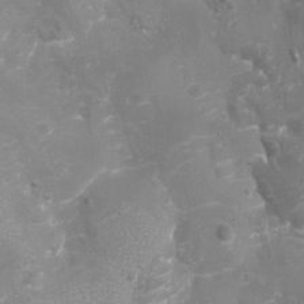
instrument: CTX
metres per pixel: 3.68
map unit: Aa
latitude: -8.7841
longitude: -71.4048
